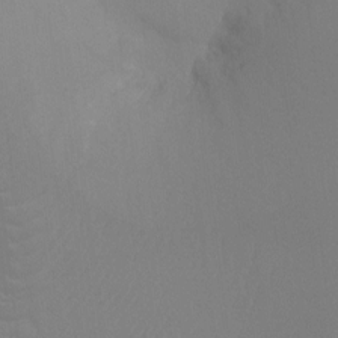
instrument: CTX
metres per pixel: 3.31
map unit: Ht
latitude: -9.4454
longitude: -33.9717
